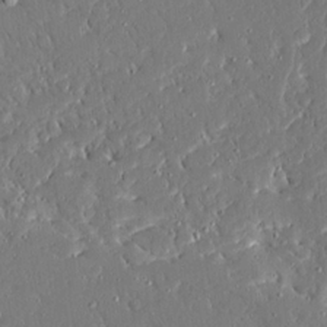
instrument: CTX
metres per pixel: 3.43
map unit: Ave
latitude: 16.5546
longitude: -140.7057
